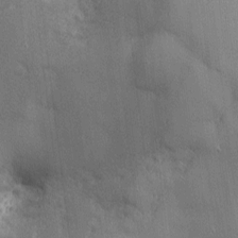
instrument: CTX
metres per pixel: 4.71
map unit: Nhu
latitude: 2.2900
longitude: -75.0081
